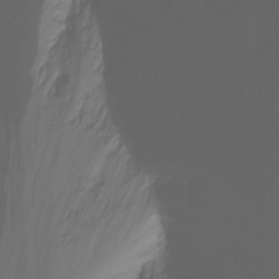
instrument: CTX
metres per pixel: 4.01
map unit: Nhu
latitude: -12.8219
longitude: -61.1025
